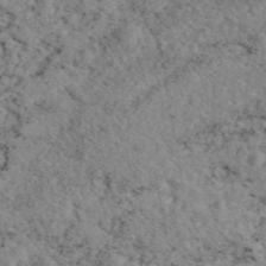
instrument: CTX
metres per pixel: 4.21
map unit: eAb
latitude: 45.5371
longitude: 112.6330
